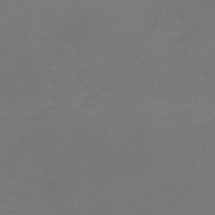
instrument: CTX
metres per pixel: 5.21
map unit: HNb
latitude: -49.2376
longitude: -46.2901
